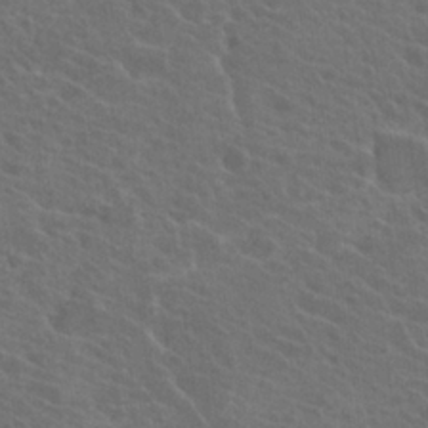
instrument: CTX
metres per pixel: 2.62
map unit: Hto
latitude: 23.8205
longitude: -39.9339
